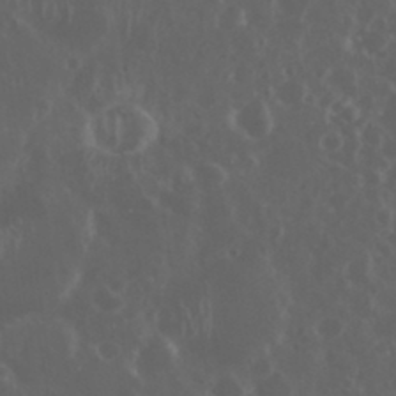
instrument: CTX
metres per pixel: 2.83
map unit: eHh
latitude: 34.4790
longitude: -59.3293
